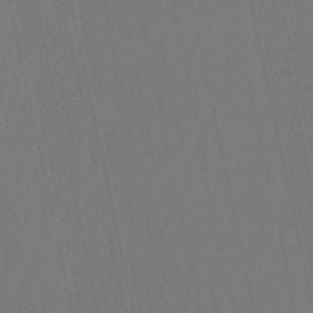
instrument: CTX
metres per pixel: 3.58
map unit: eHb
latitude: -51.1998
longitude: 76.9731
